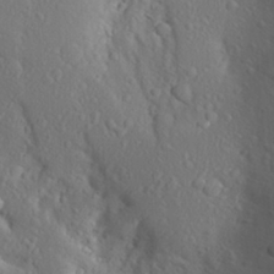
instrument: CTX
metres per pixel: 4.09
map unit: Aa
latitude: 25.2537
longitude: -146.6869
